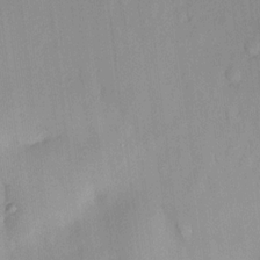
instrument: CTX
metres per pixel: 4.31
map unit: HNhu
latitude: 13.7828
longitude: 12.6330
